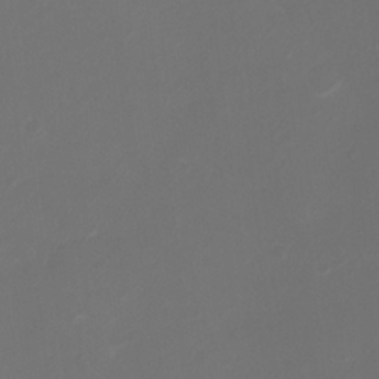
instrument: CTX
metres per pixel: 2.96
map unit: Ht
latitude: -2.7841
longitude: -19.5371
